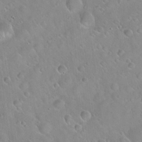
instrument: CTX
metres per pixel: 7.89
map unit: Hto
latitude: 21.1592
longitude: -53.5182
